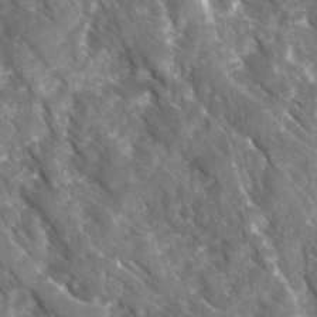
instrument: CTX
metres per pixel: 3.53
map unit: Ave
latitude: 16.8191
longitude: -131.1970
